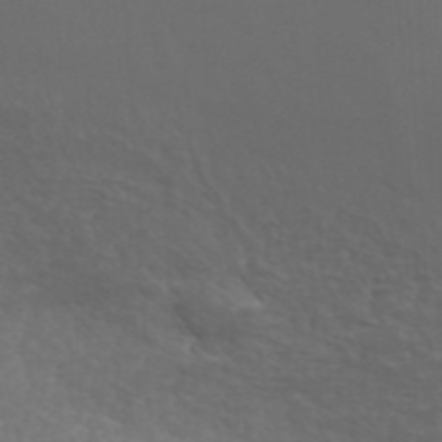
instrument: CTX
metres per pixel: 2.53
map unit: ANa
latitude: 42.5735
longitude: 28.5007
